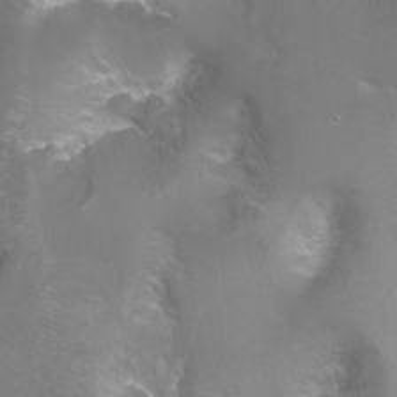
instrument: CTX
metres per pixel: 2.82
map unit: Ht
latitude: -6.5951
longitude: -32.6868
